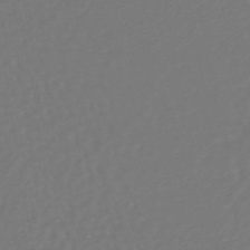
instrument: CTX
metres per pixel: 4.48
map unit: lHb
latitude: -38.8219
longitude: 62.9352
